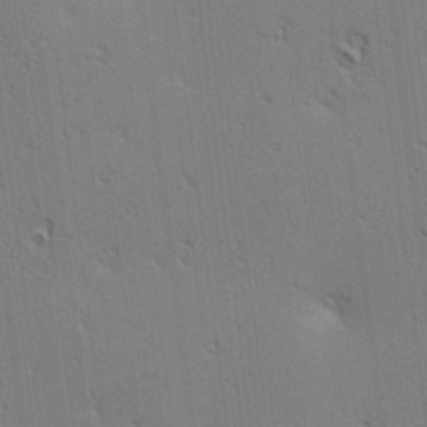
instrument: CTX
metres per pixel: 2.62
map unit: lAa
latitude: 12.7435
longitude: -107.9150
